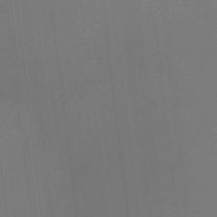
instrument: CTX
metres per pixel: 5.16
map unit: eHb
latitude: -35.9556
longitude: 80.1039
